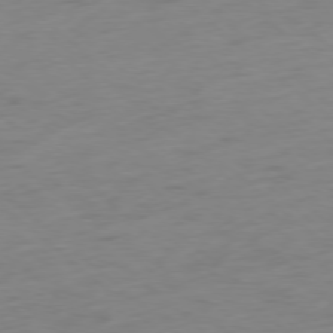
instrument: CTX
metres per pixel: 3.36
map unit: Ap
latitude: -78.1983
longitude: -63.4049
